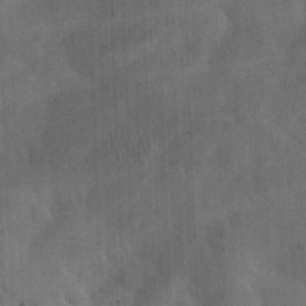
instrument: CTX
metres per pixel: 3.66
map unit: eHh
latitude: 25.5938
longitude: -65.4993
